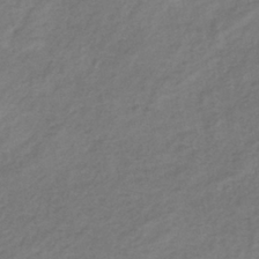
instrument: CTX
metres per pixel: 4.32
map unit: lHb
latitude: -37.2753
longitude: 71.9745
